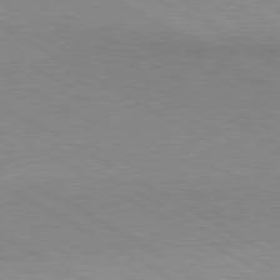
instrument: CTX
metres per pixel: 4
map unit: lApd
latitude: 80.6679
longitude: 150.8030
